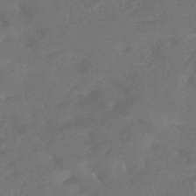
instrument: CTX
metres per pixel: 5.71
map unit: HNhu
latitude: -43.9178
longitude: 91.5399
